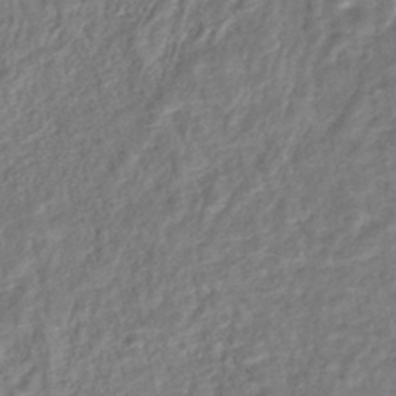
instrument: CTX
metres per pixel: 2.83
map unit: HNhu
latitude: -44.1984
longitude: 101.9178
